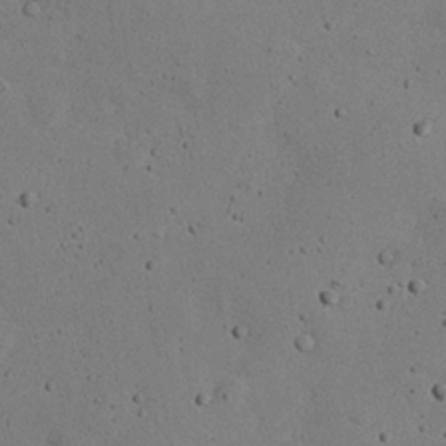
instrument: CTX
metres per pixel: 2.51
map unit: eHh
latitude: 24.3467
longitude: -72.3846
